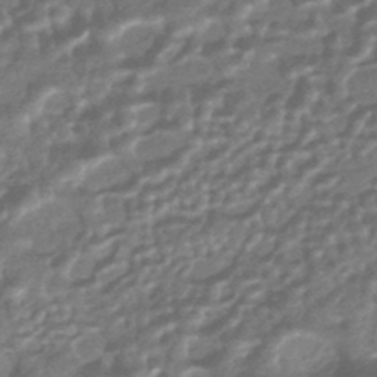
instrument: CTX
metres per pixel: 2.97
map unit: HNhu
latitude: -43.9745
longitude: 93.4265
